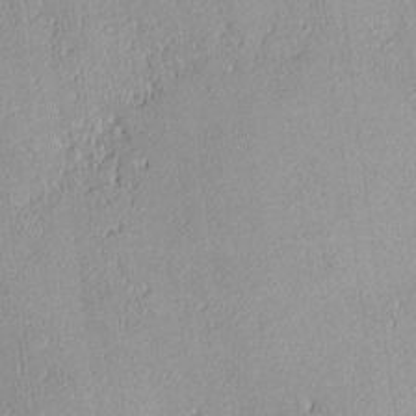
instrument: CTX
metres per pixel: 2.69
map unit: lHvf
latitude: -13.8422
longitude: -104.0444
